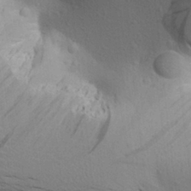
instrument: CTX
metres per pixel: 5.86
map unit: Aa
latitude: 26.6302
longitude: -143.2915
